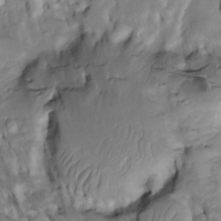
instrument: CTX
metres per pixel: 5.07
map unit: Htu
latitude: -2.8597
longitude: 150.0283
